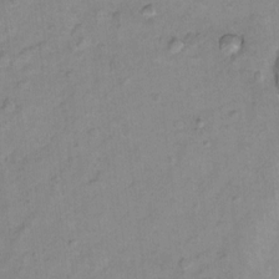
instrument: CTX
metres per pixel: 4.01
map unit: Hto
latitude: 7.9150
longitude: -36.3090
